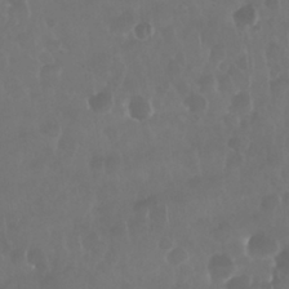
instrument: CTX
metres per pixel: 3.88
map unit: Nhu
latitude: 28.8947
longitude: -63.9528
